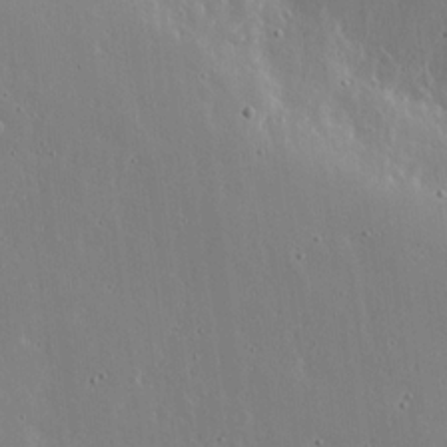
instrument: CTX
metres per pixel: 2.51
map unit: lHvf
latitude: 18.3845
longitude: -117.2915
